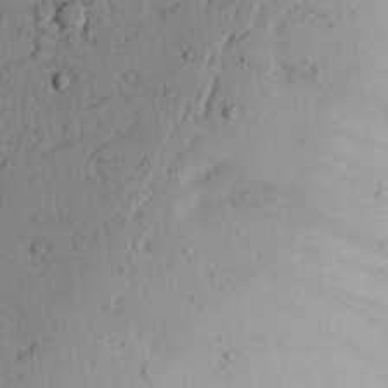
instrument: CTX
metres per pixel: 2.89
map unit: Aa
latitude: 23.9339
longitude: -131.7828
